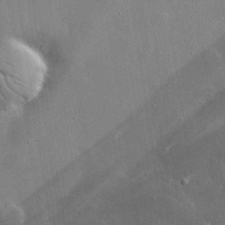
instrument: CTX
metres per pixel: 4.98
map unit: lHvf
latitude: 33.3860
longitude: -92.4412
